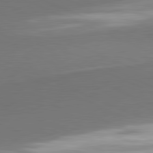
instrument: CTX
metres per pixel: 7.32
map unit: lApd
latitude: 81.4048
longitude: 163.2943
